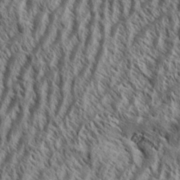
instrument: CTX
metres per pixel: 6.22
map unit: Aa
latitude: 33.8394
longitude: -138.1200
